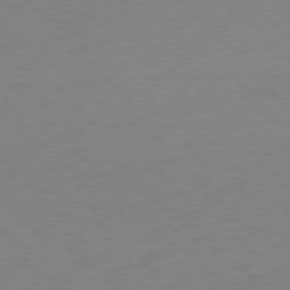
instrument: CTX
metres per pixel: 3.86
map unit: Ap
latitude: -78.5951
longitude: -57.6882
